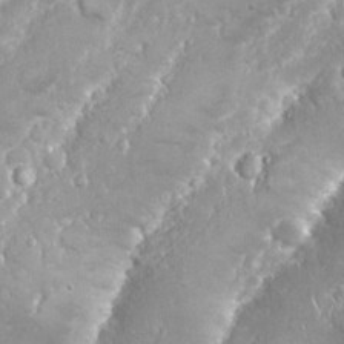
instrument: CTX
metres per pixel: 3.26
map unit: Nhu
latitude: 26.4601
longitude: -60.9702
